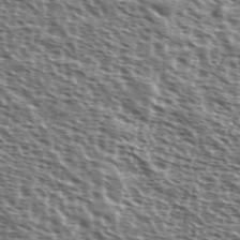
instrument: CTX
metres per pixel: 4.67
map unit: Ave
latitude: 37.8206
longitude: -111.7072
